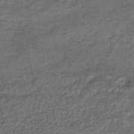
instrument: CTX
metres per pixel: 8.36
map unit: HNhu
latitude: -46.2739
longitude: 102.7652
